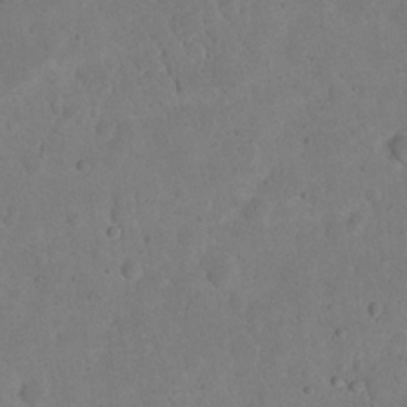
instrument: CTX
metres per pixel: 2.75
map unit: eHh
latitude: 20.0444
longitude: -62.8191
